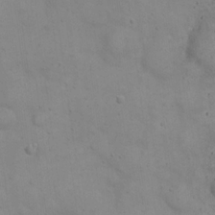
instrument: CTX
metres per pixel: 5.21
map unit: eHh
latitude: 20.7435
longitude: -61.4048
